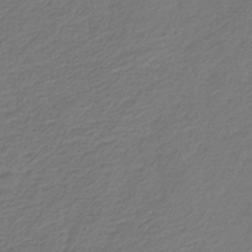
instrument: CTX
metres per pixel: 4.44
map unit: eHb
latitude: -30.6140
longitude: 71.0487
